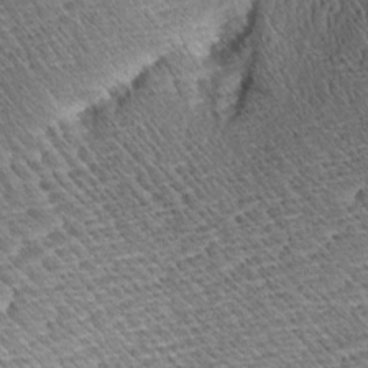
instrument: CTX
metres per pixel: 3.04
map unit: Aa
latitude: 8.1956
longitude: -134.1955
